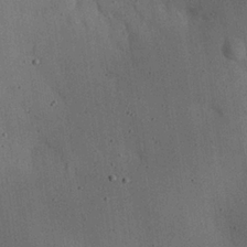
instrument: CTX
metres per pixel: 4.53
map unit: eHh
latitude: 25.2348
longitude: -71.6883
